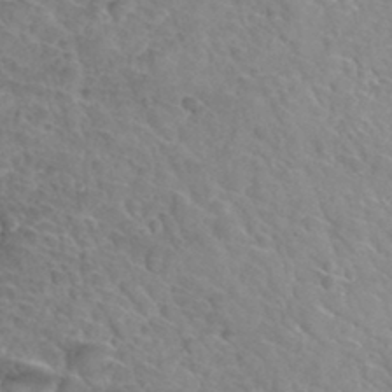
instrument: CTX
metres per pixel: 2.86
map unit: Hto
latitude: 33.9906
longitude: -46.4412
